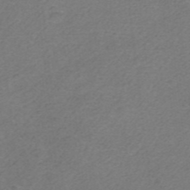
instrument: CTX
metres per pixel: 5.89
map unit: HNhu
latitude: -40.6140
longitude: 103.8800
